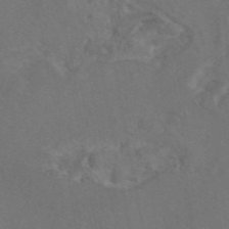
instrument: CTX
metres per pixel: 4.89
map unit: eAb
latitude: 46.4601
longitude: 109.8989
